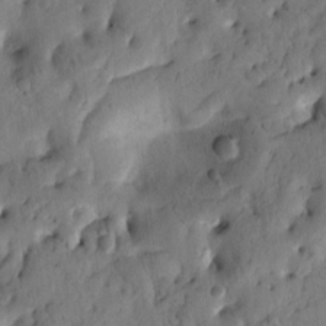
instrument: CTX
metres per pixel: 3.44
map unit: Htu
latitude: -1.6722
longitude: 170.4251
